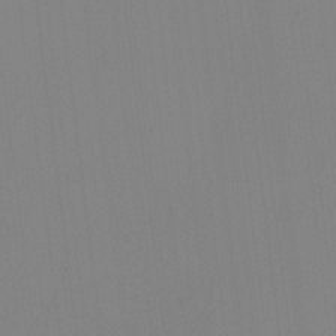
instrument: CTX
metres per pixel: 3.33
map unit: HNhu
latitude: -1.6533
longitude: -6.4601
